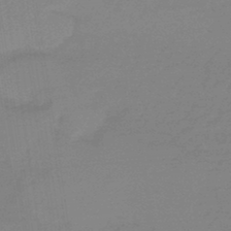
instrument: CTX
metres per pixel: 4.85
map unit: eHb
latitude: -45.1620
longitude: 86.5574
